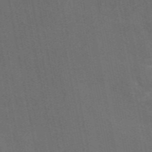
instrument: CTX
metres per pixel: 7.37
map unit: eAb
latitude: 47.3671
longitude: 116.5951
